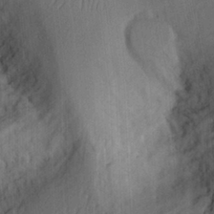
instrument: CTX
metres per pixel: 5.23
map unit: Ht
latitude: 7.8772
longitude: -75.9906
